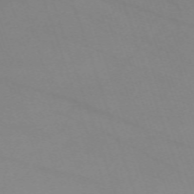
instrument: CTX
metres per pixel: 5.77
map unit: eHh
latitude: -64.5574
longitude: 52.8408
